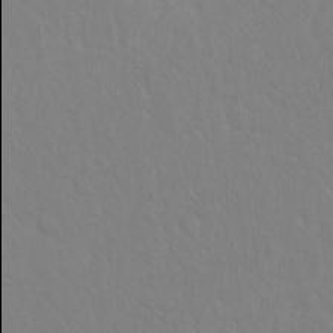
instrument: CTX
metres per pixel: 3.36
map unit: Hto
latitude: -8.0472
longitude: -45.9906
